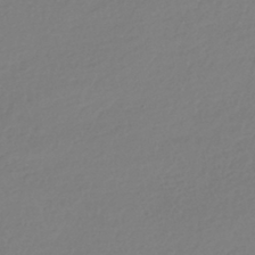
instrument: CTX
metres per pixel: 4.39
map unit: HNhu
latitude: -41.6722
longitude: 96.9920
